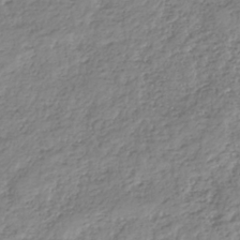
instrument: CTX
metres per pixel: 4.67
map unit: HNhu
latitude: -36.7463
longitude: 32.4629
